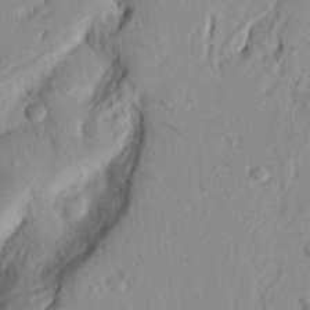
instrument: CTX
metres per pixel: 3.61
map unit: Nhu
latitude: 19.9906
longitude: -76.8758
